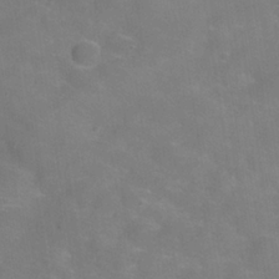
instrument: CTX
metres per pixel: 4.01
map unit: Hve
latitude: -31.2943
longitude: 95.3698
